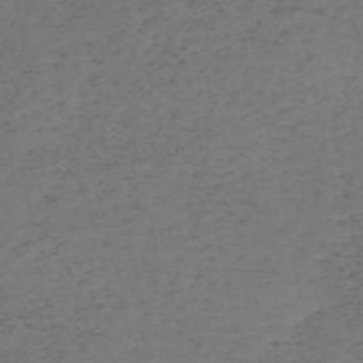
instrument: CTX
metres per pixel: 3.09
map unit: HNb
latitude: -55.5588
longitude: -43.9150
